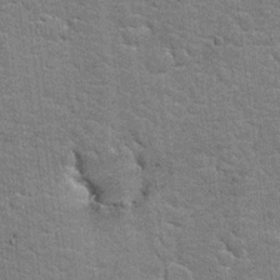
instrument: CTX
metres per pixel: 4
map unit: Hto
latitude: 20.4223
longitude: -48.0444
